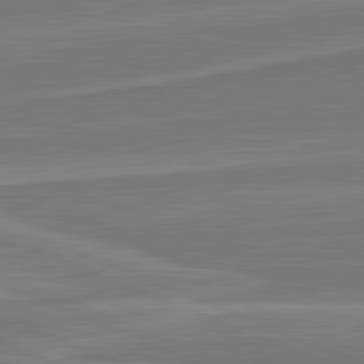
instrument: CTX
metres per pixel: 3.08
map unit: lApd
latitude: 82.1388
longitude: 141.7666
